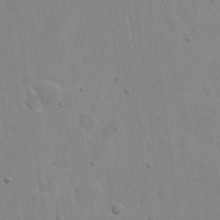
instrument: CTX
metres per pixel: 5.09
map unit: eHh
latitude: 21.6883
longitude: -69.0081
